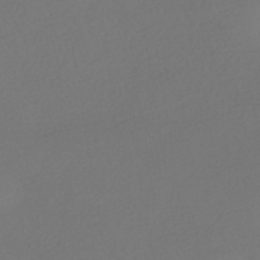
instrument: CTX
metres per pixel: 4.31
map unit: HNhu
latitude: -41.4454
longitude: 97.4266
